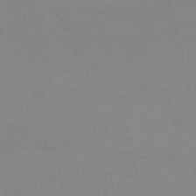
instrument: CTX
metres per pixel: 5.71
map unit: HNb
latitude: -54.9542
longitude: -37.2726
